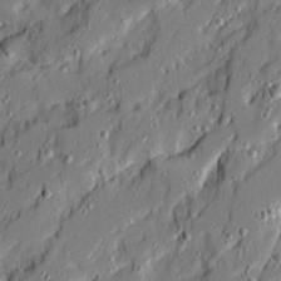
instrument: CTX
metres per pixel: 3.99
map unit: Ave
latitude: 20.8758
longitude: -129.1025
